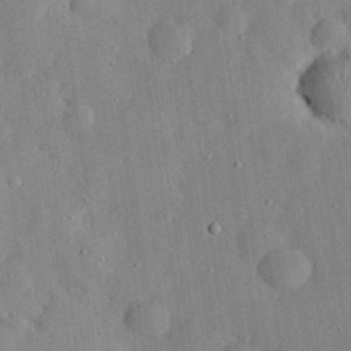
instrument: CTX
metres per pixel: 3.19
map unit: eHh
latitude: 29.3293
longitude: -74.1578
